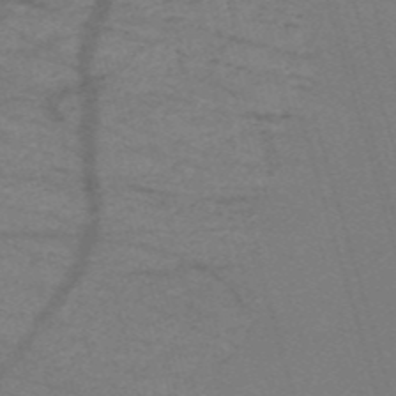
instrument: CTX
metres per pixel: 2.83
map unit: HNb
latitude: -55.4077
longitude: -45.1592
